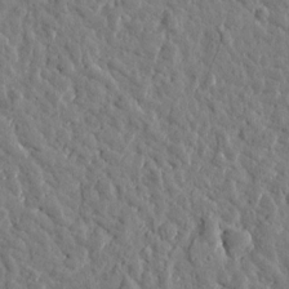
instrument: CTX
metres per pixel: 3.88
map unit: Htu
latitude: 1.0269
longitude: -178.9514
